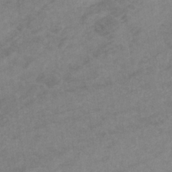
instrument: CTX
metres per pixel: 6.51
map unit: lHb
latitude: -34.1039
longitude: 71.8989
